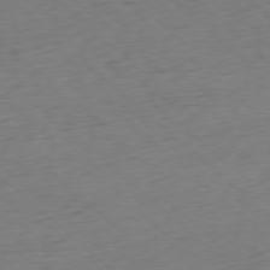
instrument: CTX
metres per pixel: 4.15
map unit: Ap
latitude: -78.0472
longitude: -97.6694
